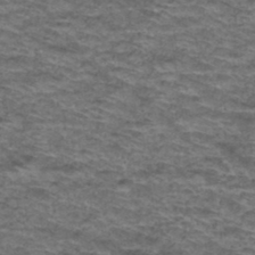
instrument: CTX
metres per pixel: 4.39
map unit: Hto
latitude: 38.0255
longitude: -42.6491
